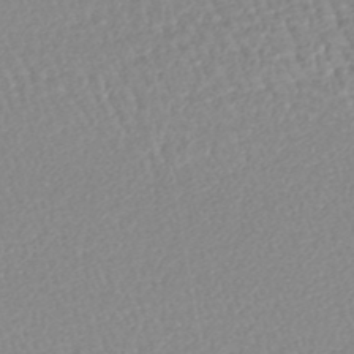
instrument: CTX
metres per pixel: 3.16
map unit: lHb
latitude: -45.2376
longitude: 78.1039
